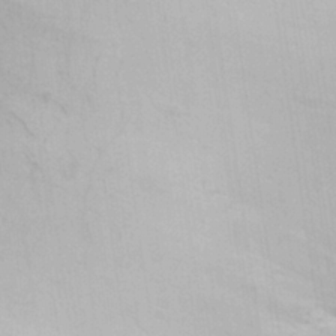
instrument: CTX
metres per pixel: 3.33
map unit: Aa
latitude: 25.7638
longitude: -131.0648
